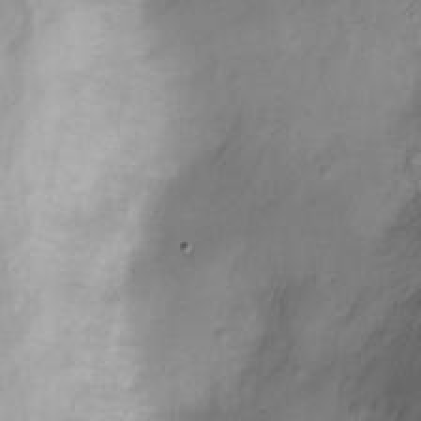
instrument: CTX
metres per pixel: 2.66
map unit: Nve
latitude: -24.5574
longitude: 106.4629
